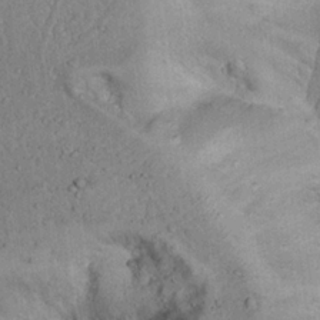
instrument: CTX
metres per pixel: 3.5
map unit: Nhu
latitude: 22.3089
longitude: -71.4237
